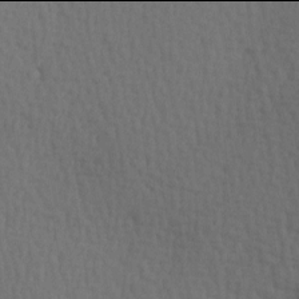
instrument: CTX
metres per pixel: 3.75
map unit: Hve
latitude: 13.9906
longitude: -91.1970
